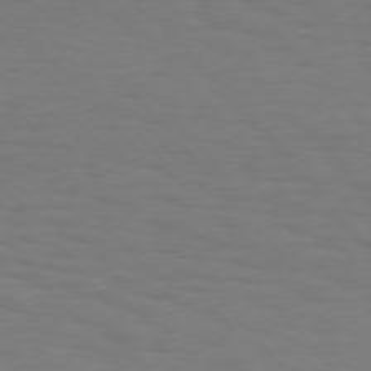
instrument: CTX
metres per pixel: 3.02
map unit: Hpe
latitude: 75.3671
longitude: -132.5546
